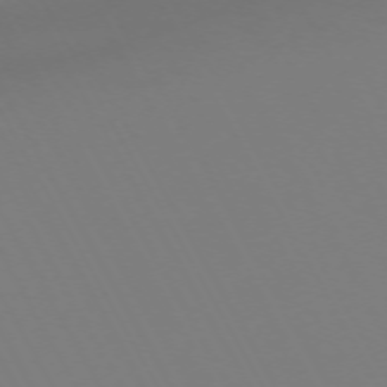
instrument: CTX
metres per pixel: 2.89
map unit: Hpe
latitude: -72.5762
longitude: 10.1795
